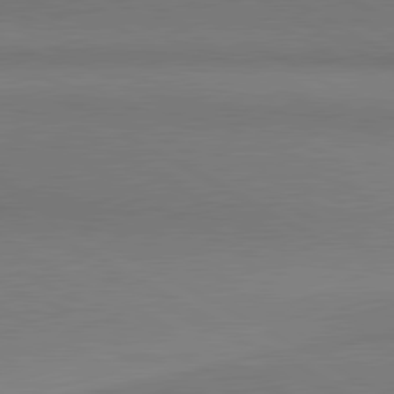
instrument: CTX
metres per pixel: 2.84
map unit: lApd
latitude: 80.8947
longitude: 155.8611
